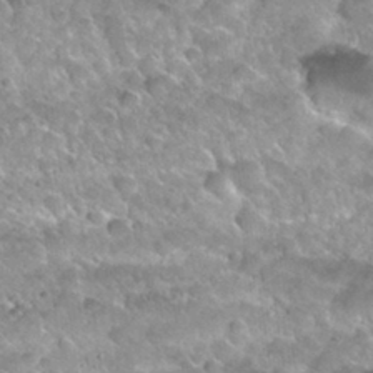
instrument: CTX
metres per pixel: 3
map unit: Nhu
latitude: 29.8772
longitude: -54.4034
